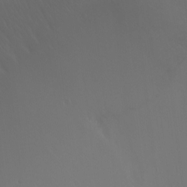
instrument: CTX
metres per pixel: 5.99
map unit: Ht
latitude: -7.9367
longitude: -38.8002
